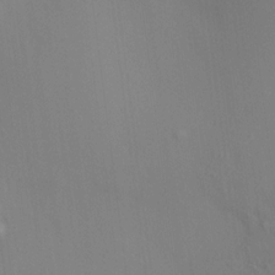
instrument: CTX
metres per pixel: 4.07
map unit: HNhu
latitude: 12.8191
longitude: 11.9556
